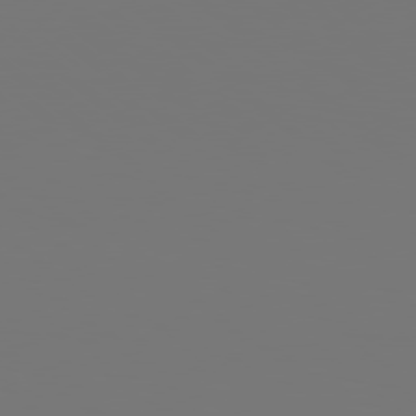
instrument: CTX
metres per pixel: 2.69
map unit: Hpe
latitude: 78.2523
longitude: -163.6316
